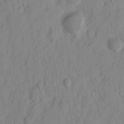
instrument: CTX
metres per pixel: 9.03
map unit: Nhu
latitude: 15.3860
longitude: -73.6127
